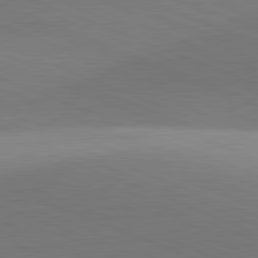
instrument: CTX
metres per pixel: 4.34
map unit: lApd
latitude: 81.5182
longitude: 135.1998
